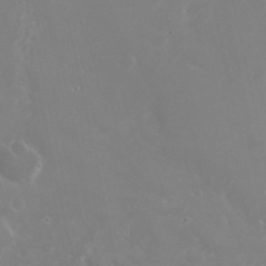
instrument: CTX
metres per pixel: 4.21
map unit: Nhu
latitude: 24.7624
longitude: -62.7058
